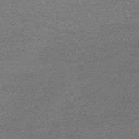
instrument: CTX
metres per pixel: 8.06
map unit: lHb
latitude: -43.2564
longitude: 66.7841
